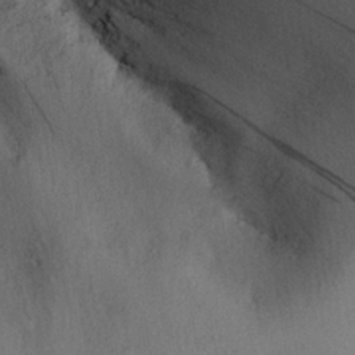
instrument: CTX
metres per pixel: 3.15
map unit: Nhu
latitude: 28.9325
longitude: -71.1025
